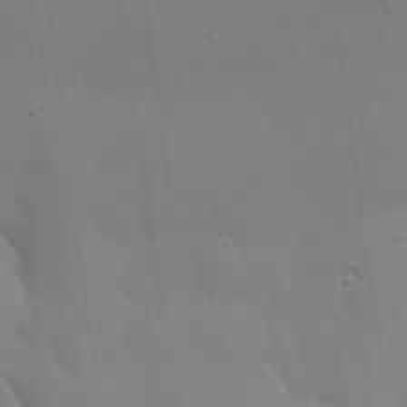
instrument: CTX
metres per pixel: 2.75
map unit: Aa
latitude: 25.7449
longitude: -142.4979
